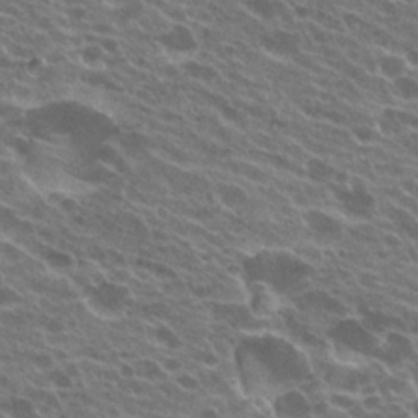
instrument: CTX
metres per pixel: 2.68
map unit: Hto
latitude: 23.1025
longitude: -38.3089
